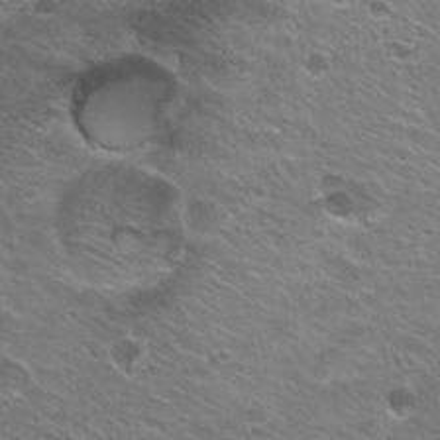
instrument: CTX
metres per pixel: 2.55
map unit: Hto
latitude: 24.9135
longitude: -30.6680
